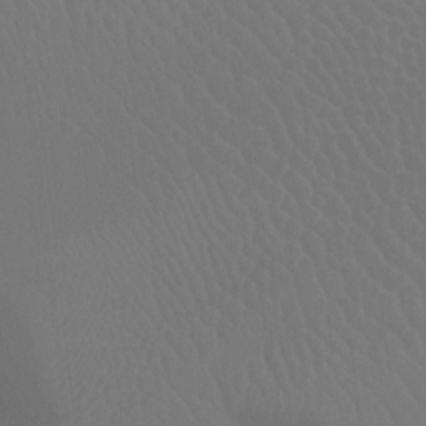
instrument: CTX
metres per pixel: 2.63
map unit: Ht
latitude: -15.8612
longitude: -41.1592
